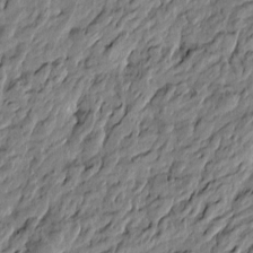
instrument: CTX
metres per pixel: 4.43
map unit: Htu
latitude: -6.3873
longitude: 177.7289
